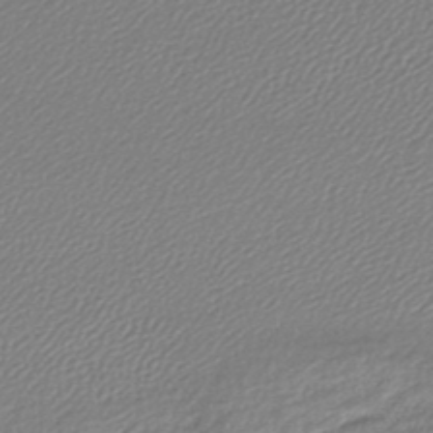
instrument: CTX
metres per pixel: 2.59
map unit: lHb
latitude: -43.8233
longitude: 61.6722
